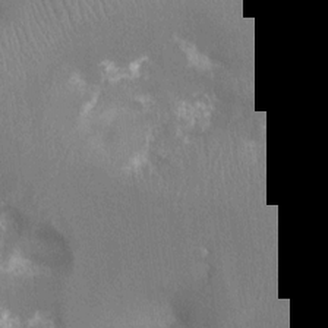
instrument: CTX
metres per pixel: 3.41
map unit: Nhu
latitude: -13.9745
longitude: -24.9702
